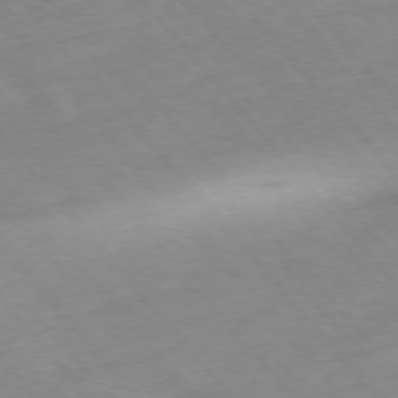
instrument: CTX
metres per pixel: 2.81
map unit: Hpe
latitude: -76.5007
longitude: -18.2333
